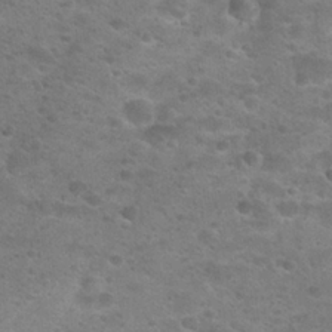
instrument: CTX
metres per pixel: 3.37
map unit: Hto
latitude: 25.1403
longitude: -49.7261
